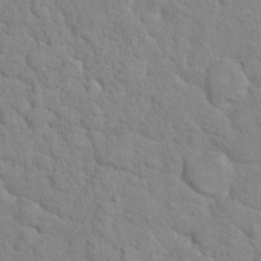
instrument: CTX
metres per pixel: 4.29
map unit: Hto
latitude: 17.6883
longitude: -34.7813
